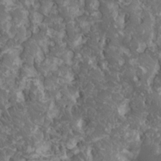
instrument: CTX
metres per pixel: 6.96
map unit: HNhu
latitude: 1.7638
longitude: 7.4643
